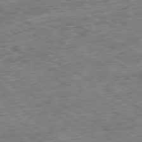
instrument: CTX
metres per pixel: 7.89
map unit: Ap
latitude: -80.2362
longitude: -84.1767
